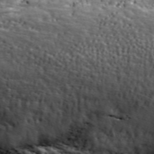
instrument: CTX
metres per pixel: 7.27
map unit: eHh
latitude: 43.8583
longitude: -89.2537
